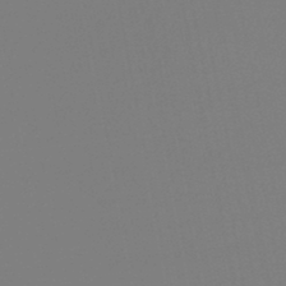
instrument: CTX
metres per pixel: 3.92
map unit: lHb
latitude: -39.1620
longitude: 62.2172
